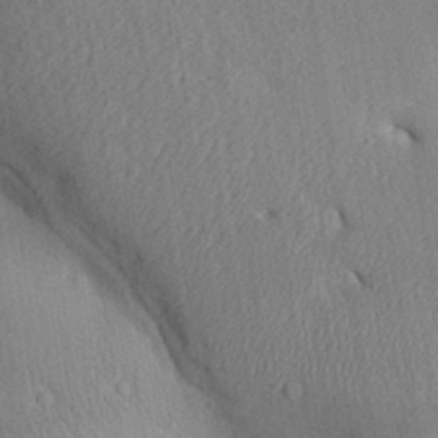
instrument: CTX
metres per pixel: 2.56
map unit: Aa
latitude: 31.8395
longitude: -144.4601
